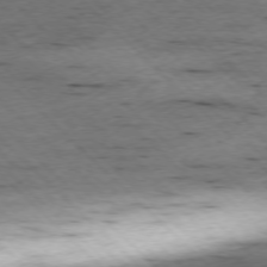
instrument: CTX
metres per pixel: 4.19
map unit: Ap
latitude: -77.1620
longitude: -86.8947
